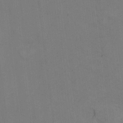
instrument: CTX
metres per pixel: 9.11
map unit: Ht
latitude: 9.2726
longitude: -32.6113
